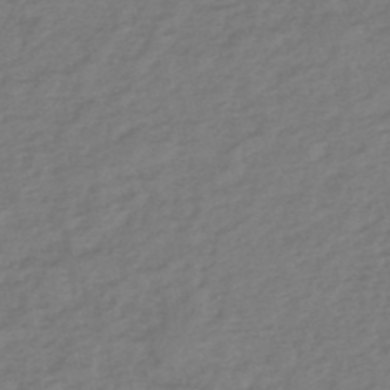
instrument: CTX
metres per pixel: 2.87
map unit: eHh
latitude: -51.3699
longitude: -24.8191
